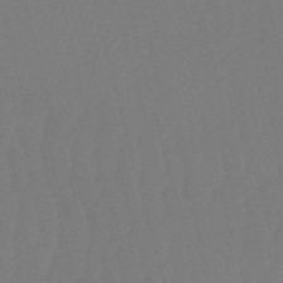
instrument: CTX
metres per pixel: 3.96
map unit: eHb
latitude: -50.8975
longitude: 75.5022
